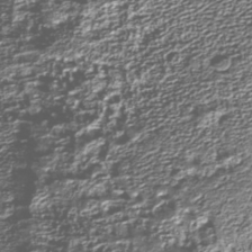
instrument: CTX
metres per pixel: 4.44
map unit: Nhu
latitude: -39.4455
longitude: -83.7638
